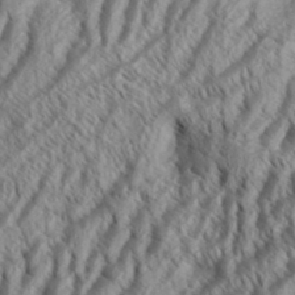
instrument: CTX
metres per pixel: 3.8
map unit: Aa
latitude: 34.0822
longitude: -137.9339
